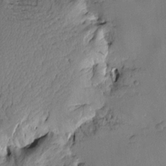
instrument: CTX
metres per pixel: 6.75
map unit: Htu
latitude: -3.1809
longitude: -176.4601
